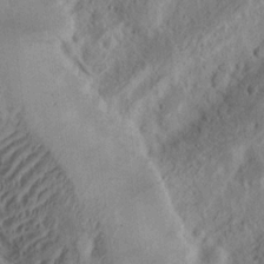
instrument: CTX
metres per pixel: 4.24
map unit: Nhu
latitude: 14.5546
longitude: -74.2712
